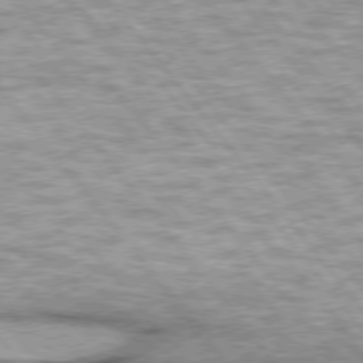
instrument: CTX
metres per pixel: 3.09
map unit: lApd
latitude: 75.1781
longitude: -48.9703
